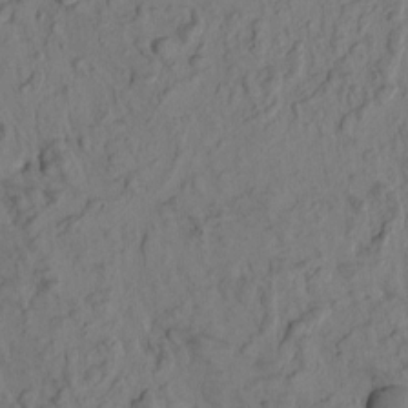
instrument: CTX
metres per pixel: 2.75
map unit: eHh
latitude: -1.1432
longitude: 17.3132
